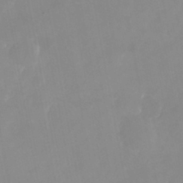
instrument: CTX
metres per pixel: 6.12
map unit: Nhu
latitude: -25.4076
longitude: -70.0444
